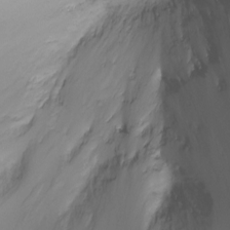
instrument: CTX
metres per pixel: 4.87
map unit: Ht
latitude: -2.3117
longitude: -18.5545
